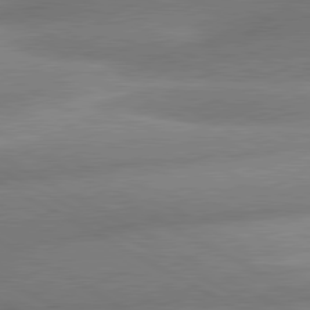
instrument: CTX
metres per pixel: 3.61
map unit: lApd
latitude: 80.5168
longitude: -163.5371
